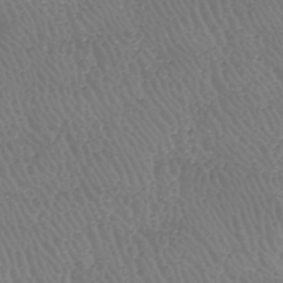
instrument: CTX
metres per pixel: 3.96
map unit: HNhu
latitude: -47.0297
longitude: 30.1983
